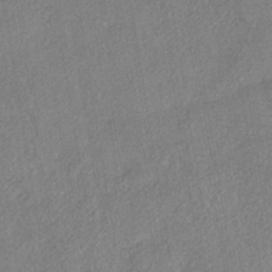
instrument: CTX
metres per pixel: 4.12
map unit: eHh
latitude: -41.4832
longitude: 119.8989
